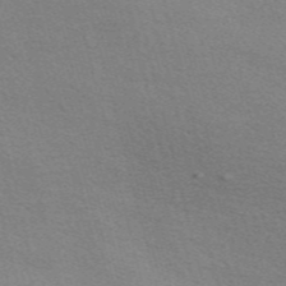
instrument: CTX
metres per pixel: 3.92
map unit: Nve
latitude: -57.0675
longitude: 60.7085
